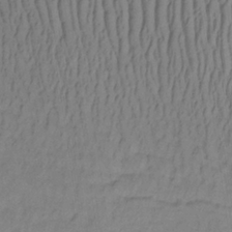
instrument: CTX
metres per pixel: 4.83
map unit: lHb
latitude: -33.0865
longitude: 66.0850
